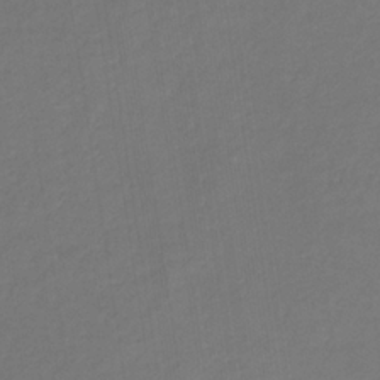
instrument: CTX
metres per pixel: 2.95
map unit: eHb
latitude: -33.3321
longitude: 73.0486
